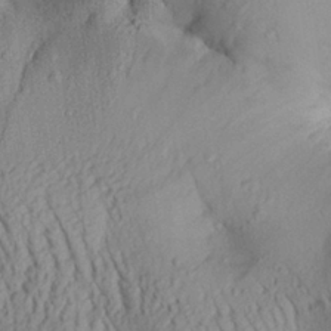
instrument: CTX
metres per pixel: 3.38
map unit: Aa
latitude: 29.0269
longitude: -134.2333
